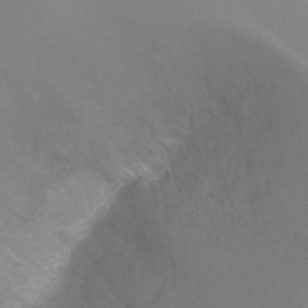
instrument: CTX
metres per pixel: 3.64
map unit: Ht
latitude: -6.6140
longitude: -30.8758
